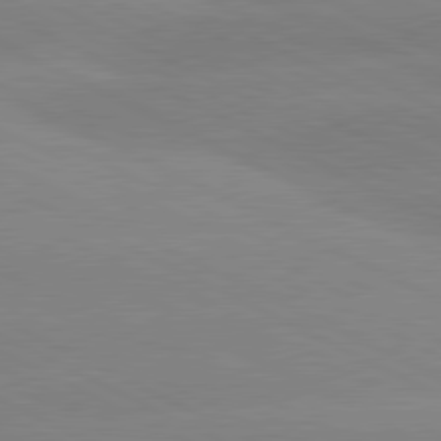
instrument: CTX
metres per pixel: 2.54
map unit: lApd
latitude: 80.8758
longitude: -154.7057
